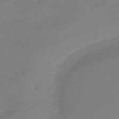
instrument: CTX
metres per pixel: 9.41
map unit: eHb
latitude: -44.7085
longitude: 86.1417
